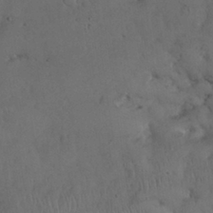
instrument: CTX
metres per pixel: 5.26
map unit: Nhu
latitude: 28.3467
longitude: -67.8583
